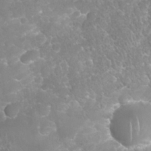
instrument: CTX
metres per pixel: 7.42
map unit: Nhu
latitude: 26.5357
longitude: -63.4616
